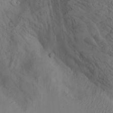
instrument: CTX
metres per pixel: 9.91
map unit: Aa
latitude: 26.3656
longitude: -131.8206
